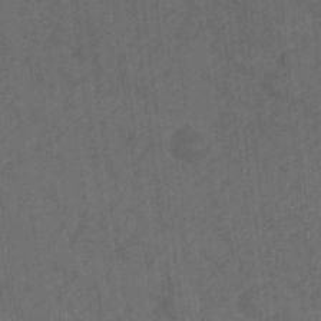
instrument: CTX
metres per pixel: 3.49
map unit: Nhe
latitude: -35.9556
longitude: -178.2901
